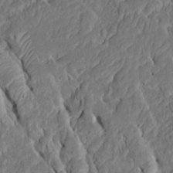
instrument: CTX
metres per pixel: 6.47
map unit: Htu
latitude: -6.4818
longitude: 145.1998
